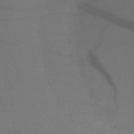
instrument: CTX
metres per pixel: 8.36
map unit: HNb
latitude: -52.8785
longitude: -46.0633
